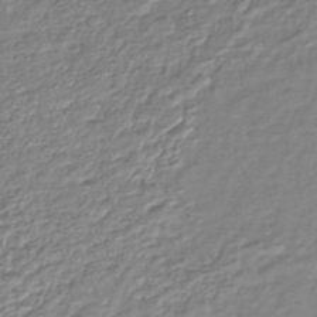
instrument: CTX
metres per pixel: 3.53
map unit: lHb
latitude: -41.4832
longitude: 75.8612
